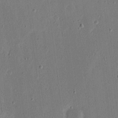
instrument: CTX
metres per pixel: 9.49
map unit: eHh
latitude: 16.2900
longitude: -70.4601
